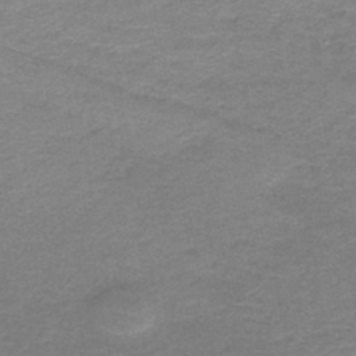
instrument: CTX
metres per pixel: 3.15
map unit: HNb
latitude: -44.4062
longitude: 52.2550
